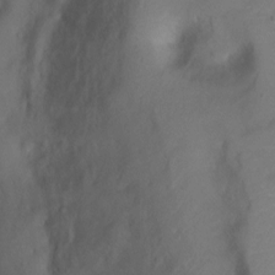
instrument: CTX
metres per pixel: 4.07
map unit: Ht
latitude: 2.1955
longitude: -35.3292
